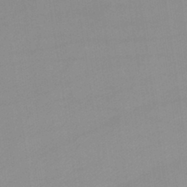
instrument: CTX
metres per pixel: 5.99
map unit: lHb
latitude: -44.8597
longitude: 66.7652
